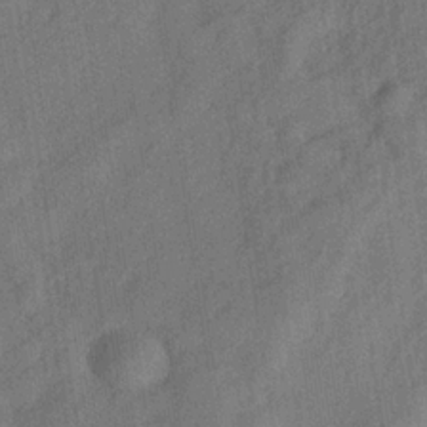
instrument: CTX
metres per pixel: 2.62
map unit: Hve
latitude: -31.9556
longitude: 92.1039
